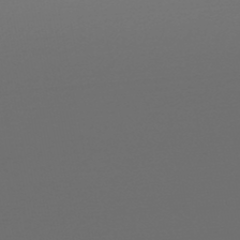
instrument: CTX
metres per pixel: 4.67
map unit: lHb
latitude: -47.9367
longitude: 63.0675
